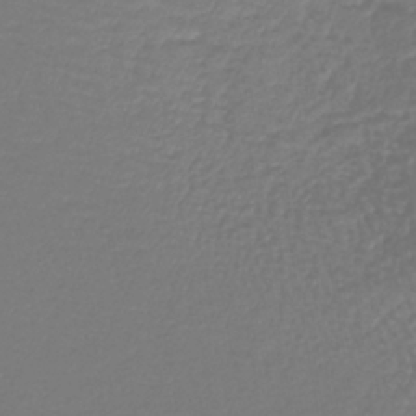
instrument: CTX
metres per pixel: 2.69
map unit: lHb
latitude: -42.6896
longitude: 71.7856
